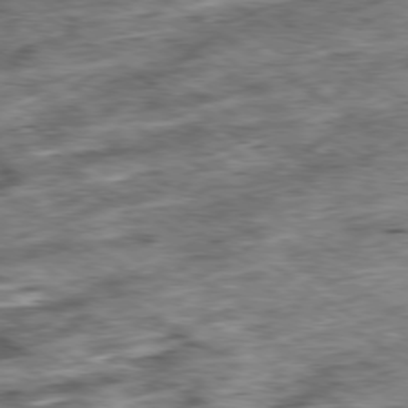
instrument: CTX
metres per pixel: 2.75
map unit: Ap
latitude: -79.5777
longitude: -49.7072
